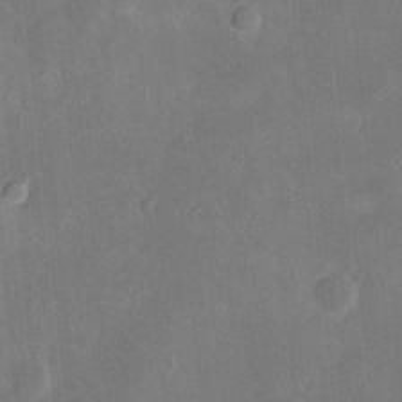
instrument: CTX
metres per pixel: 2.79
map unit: Hve
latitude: -10.8408
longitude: 175.3698
